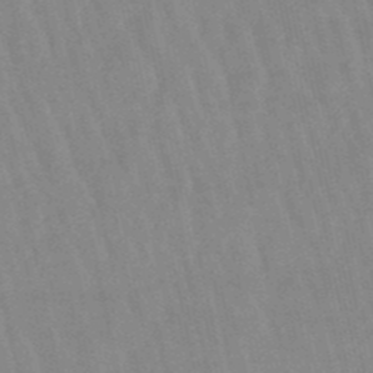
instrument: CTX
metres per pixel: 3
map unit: lHb
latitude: -48.5196
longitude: 73.0486
